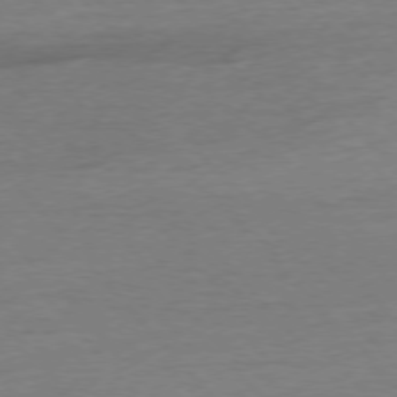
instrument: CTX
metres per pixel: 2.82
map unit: Ap
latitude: -77.1242
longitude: -95.9906
